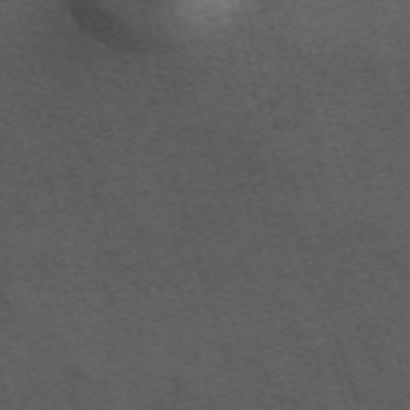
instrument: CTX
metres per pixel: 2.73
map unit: ANa
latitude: 52.1200
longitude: -70.6868
